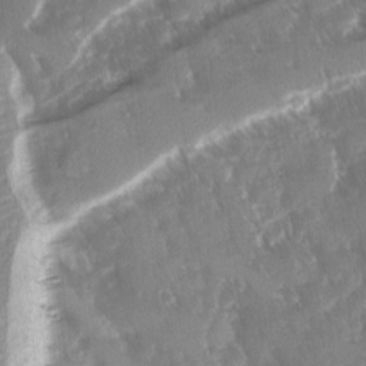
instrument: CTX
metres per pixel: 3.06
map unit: Ave
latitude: -11.3510
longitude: -119.5938
